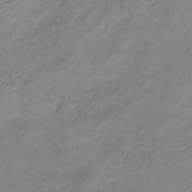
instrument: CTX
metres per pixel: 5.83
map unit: lHb
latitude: -40.9164
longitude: 76.7274
